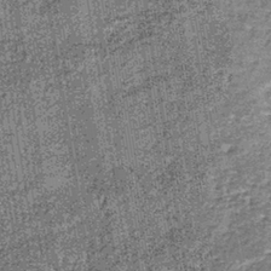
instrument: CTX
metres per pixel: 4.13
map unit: lHb
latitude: -38.1228
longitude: 64.8786
